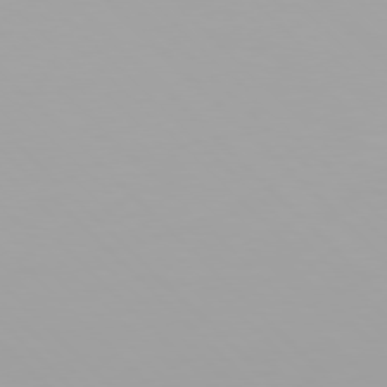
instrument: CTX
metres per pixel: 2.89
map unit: Hpe
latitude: 77.2159
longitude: -172.9513
